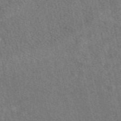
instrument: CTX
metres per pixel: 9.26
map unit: eAb
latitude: 48.9892
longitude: 116.9163
